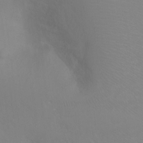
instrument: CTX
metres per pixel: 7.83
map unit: Ht
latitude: -8.5763
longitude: -37.6505
